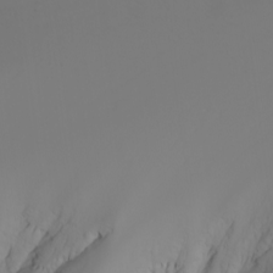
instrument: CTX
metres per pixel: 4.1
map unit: Nhu
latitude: -6.5384
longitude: -84.5924
